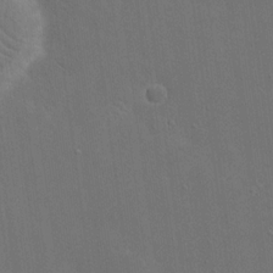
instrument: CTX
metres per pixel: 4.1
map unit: eHh
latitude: 19.4237
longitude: -66.6301
